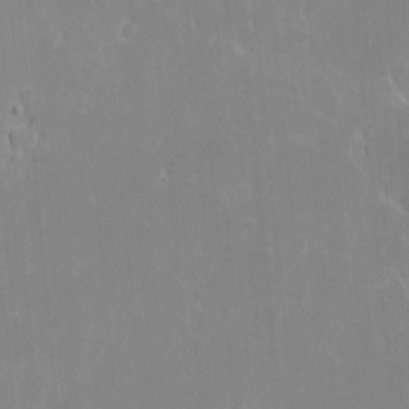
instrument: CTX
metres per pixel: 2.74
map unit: eHh
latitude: -2.6896
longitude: -85.1781
